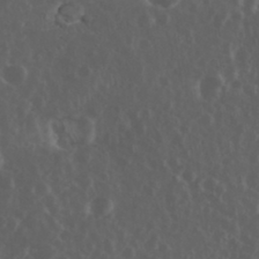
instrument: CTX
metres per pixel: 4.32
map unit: eHh
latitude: 34.2522
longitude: -59.4049
